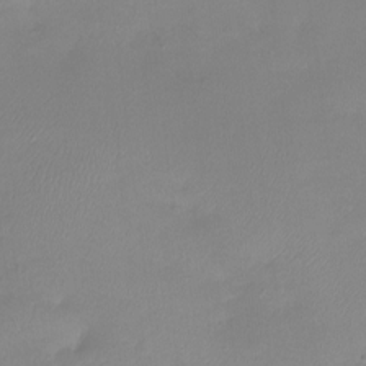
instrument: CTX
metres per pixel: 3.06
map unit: Htu
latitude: -13.8611
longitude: -45.5938
